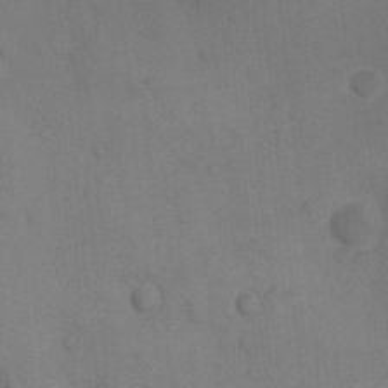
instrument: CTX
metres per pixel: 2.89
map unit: Nhu
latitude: 6.5357
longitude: -24.1011
